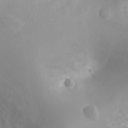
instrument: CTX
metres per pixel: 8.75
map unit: Ht
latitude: -3.6343
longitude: -28.8002
